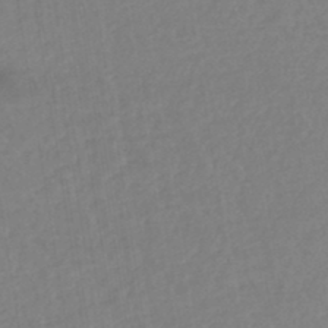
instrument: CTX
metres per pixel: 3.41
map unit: lHb
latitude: -45.0298
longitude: 71.4455
